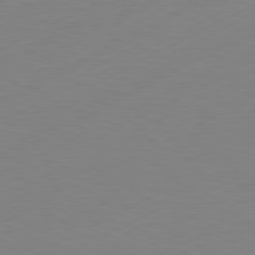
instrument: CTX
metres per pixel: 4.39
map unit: Hpe
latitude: -81.6155
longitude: 13.1998
